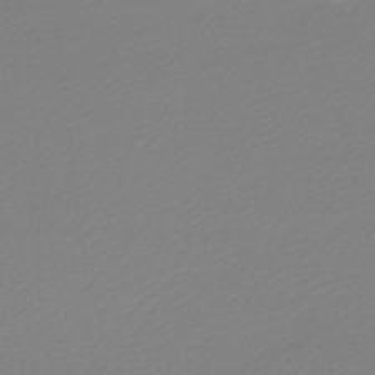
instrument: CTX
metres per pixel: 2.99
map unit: lHb
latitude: -48.4818
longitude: 65.8045
